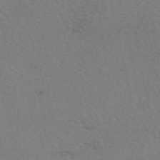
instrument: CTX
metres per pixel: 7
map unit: eAb
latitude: 50.9135
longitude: 109.1620
